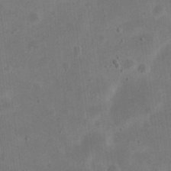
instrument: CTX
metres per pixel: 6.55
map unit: eHh
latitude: 21.1214
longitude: -69.5938
